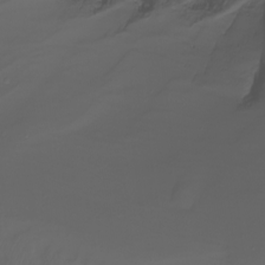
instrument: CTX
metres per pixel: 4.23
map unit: Nhu
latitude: -7.3509
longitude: -80.9136
